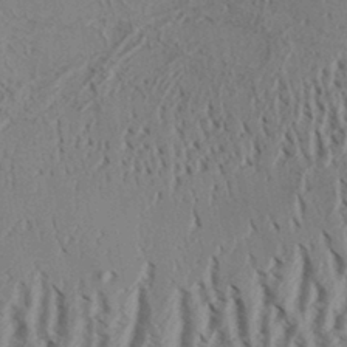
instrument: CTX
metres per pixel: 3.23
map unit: Aa
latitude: 32.3278
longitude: -136.9892
